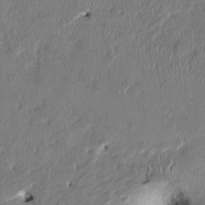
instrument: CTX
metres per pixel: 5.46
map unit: HNhu
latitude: 1.8772
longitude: -5.4426
